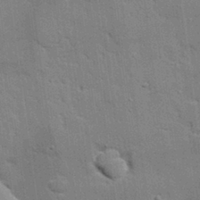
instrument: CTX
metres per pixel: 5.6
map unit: eHh
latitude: 29.6883
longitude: -82.8757
